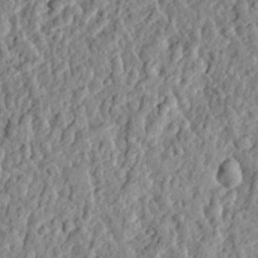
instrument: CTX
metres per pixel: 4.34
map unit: eHh
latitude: 27.1592
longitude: -77.8583
